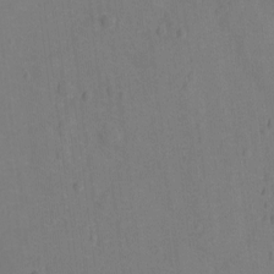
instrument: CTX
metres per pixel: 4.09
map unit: Ht
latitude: -12.3873
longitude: -24.6868
